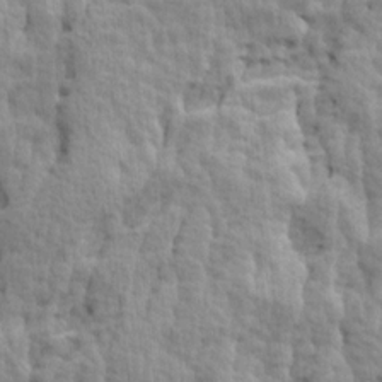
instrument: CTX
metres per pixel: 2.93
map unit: Ave
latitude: 14.2901
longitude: -134.6301
